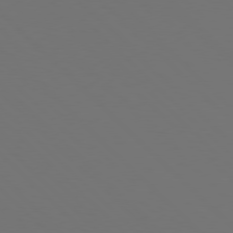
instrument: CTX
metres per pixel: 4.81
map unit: Hpe
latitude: 77.6505
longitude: -169.7639
